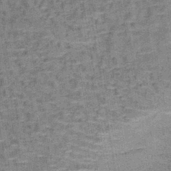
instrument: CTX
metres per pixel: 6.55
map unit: lHb
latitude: -40.9542
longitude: 57.7288
